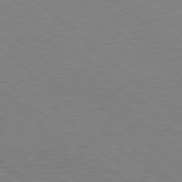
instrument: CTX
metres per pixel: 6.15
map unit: Hpe
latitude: 78.0822
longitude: -153.9717
